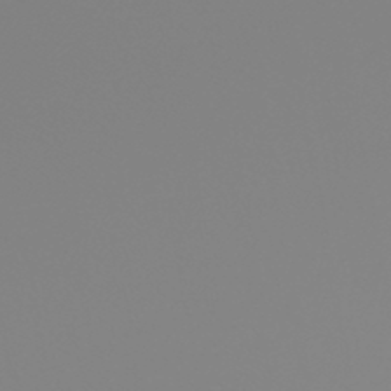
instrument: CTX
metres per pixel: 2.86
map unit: HNb
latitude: -45.6344
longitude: 55.6155
